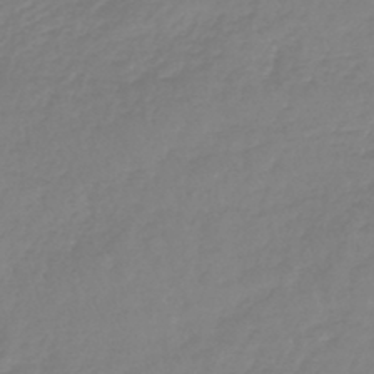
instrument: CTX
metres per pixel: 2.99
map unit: lHb
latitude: -44.4251
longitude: 70.0661
